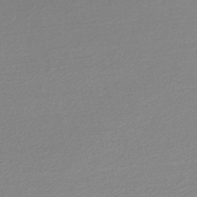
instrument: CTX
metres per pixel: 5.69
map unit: lHb
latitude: -46.5951
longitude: 60.4251
